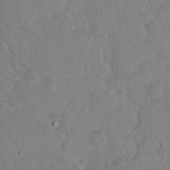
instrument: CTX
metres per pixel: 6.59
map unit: Hto
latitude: 15.8395
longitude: -40.7057
